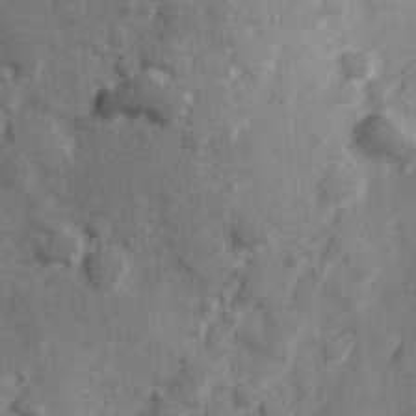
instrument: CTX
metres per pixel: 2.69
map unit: Hve
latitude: 25.4804
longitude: 147.2376
